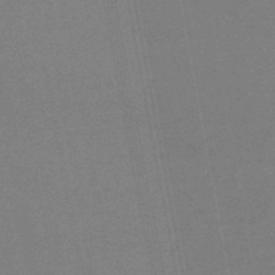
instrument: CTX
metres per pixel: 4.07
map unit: lHb
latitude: -47.7477
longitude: 68.3117
